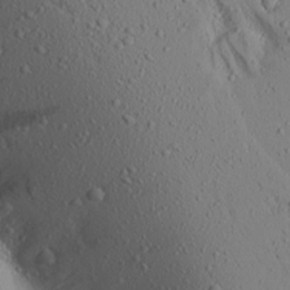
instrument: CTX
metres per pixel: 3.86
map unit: Aa
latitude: 17.3104
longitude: -148.0633
